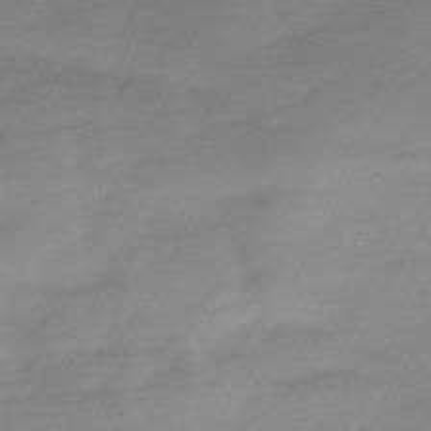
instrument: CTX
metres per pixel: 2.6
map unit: HNhu
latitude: -40.2739
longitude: 93.0486
